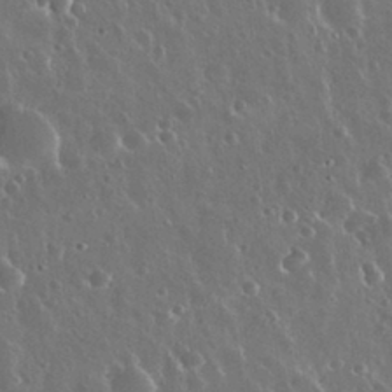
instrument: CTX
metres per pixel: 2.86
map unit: Nhu
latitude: 30.5924
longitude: -56.0633
